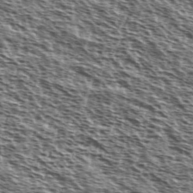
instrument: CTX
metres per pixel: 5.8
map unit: Ave
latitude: 38.2900
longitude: -110.8947
